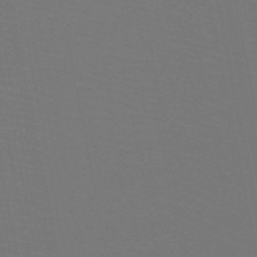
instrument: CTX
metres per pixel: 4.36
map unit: HNb
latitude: -47.5777
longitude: -42.6868
